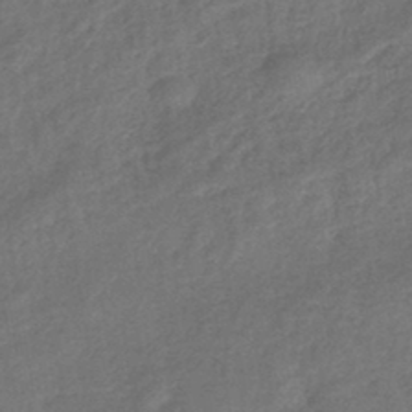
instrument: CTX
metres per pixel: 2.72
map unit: eHb
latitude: -42.9919
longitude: 83.8044
